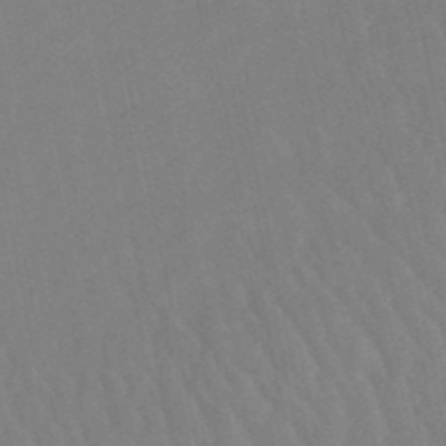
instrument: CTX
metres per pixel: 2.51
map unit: lHb
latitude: -49.7100
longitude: 70.9164
